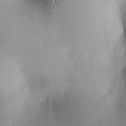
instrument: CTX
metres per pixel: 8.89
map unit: lAa
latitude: 2.7813
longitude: -116.5168
